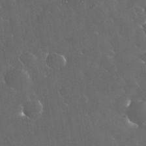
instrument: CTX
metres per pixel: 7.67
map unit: eHh
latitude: 33.5938
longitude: -62.7436
